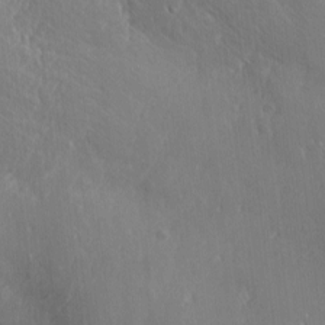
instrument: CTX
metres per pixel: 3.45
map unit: Ave
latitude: 1.1025
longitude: -113.6505
